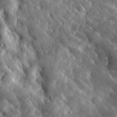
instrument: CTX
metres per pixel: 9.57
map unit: lHvf
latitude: 33.4237
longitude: -84.7624
